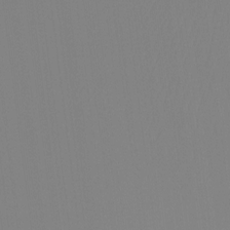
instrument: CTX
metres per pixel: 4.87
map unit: Ht
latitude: -8.0472
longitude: -31.0270
